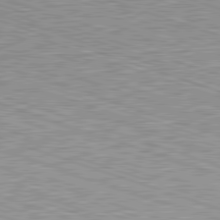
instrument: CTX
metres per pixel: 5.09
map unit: Hpe
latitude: -82.6518
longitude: 9.3132
